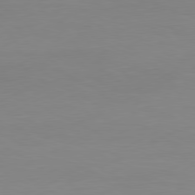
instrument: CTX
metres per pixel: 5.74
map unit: Ap
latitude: -81.0487
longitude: -84.5168
